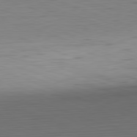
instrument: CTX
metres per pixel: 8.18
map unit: Hpe
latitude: -82.3495
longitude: 7.3509
